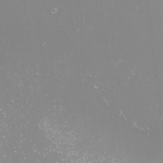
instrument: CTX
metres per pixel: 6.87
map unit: eHh
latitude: -10.8786
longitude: -65.9150
